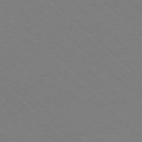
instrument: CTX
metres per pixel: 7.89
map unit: Ap
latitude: -77.6722
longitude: -84.7435
